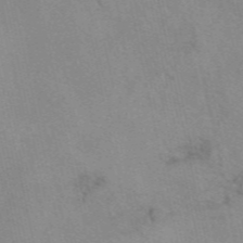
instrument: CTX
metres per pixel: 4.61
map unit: eAb
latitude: 49.5182
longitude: 104.2928
